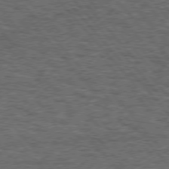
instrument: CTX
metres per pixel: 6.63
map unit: Hpe
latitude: 75.4993
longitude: -135.9717
